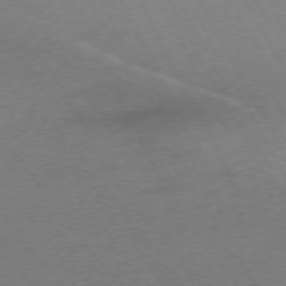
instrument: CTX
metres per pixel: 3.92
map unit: Ap
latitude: -75.0487
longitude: -74.7435
